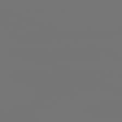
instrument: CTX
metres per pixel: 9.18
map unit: lApd
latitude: 81.4993
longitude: -153.0081
